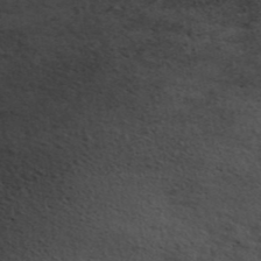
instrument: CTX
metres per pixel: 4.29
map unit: ANa
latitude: 42.0444
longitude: 54.9164
